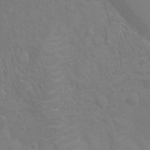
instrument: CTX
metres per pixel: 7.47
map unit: Nhu
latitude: -10.1606
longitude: -20.6680
